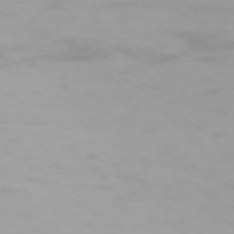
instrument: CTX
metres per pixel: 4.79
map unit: Hpe
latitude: 74.0822
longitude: -129.0080
